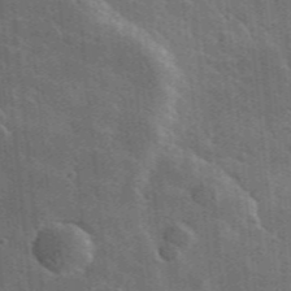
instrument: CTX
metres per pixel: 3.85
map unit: lHvf
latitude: 35.4615
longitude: -90.6113
